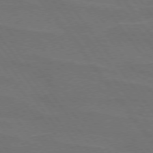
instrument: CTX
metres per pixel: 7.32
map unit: lApd
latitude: 74.7624
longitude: -57.3670
